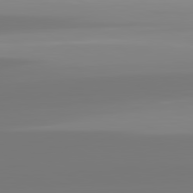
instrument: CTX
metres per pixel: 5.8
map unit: lApd
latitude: 81.7261
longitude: -148.5168
